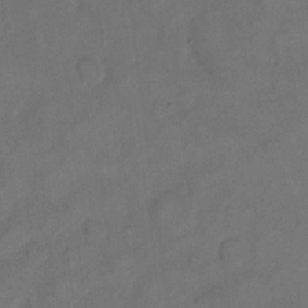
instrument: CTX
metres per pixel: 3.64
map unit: eHh
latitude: 12.9514
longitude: -65.7450
